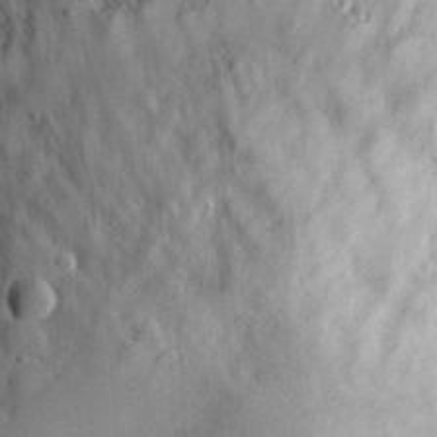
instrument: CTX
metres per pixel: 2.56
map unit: eHh
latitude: 29.7449
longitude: -77.9150
